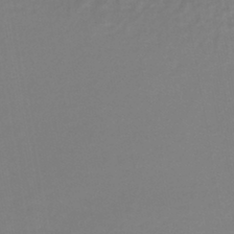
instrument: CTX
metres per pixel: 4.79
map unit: lHb
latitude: -44.5952
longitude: 65.5399
